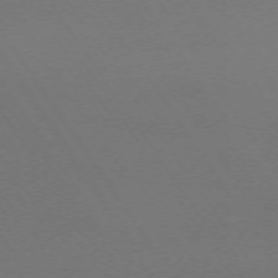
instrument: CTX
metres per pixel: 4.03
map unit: Ap
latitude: -74.1039
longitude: -72.2145
